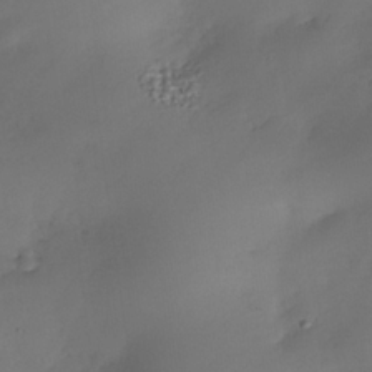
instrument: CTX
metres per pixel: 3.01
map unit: Nhe
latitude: -35.1431
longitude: -144.4034
